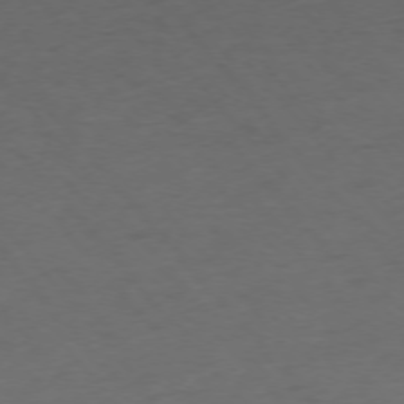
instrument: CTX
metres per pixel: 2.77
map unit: Ap
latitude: -75.6911
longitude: -66.4034
